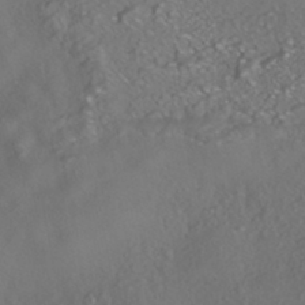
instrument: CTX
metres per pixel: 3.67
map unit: HNhu
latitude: -41.4265
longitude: 102.6330
